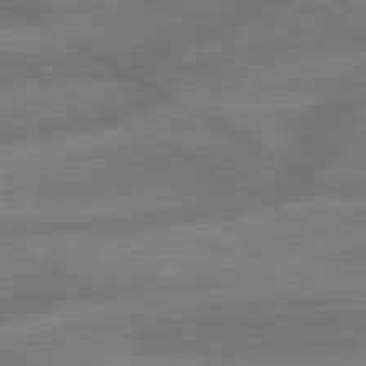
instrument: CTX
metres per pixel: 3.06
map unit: lApd
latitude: 79.9150
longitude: -166.3278
